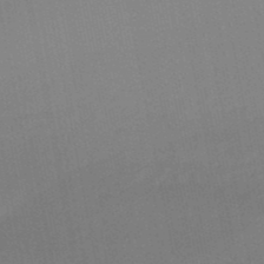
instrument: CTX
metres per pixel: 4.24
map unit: lHb
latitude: -48.5196
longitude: 75.8990
